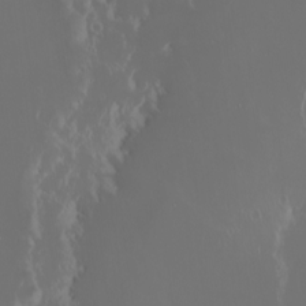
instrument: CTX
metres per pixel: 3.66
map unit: eHh
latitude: -3.2186
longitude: 20.4251
